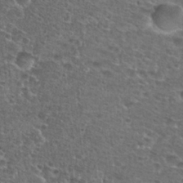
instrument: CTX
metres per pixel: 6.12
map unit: Nhu
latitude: 28.6679
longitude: -49.2726
